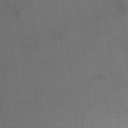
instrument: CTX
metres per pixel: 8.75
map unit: HNhu
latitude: 9.1781
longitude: 13.1998
